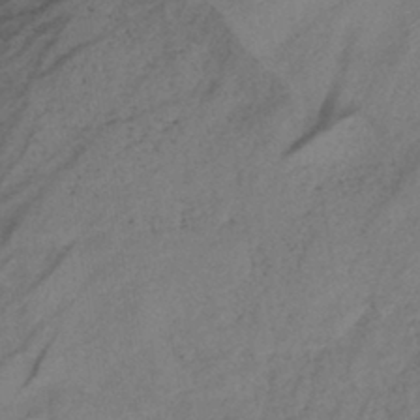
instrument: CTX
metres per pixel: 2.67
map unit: lHb
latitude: -40.8030
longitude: 77.8422
